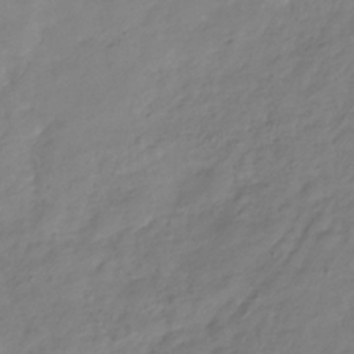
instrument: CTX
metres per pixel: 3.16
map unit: Hve
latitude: -32.4818
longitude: 91.1620
